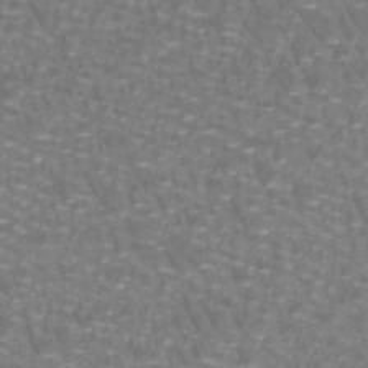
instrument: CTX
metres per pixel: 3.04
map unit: lHb
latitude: -41.6722
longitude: 55.5966
